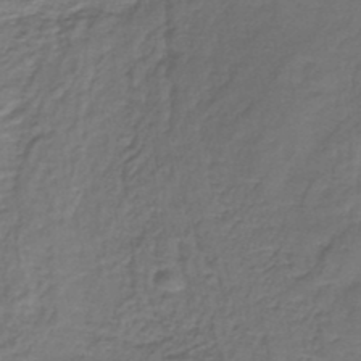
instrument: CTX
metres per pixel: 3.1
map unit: lHb
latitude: -37.1053
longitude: 58.7652
